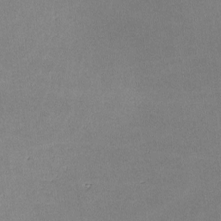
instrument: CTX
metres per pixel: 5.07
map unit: lHvf
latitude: -10.9542
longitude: -103.0458
